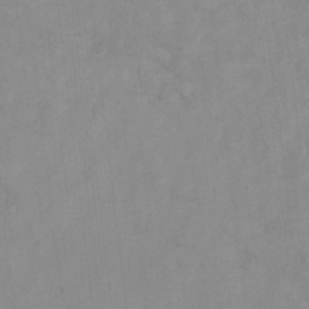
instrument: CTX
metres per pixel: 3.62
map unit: Hto
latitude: 7.9906
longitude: -35.1592
